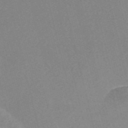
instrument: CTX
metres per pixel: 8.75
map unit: Nve
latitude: -57.1998
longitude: 58.6707
